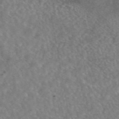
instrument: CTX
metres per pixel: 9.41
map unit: eAb
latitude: 45.0836
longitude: 107.8045
